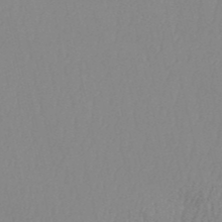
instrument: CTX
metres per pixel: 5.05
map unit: HNb
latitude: -52.3495
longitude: -50.4223
